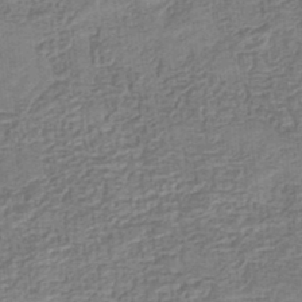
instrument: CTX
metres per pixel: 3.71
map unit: eHb
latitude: -35.1620
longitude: 79.6155
